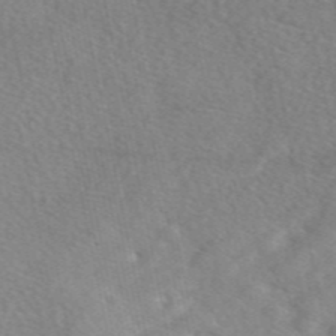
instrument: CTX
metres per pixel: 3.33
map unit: eAb
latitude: 48.2711
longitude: 117.5210
